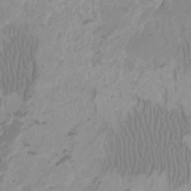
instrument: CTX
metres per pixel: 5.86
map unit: Ht
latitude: -2.4817
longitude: -17.6883
